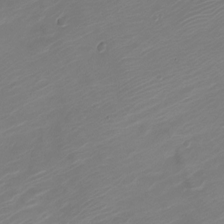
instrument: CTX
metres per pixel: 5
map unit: Nve
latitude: -21.1242
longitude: 105.9745
